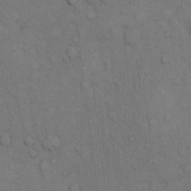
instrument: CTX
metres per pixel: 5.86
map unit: Hto
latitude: 10.6302
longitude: -61.2537
